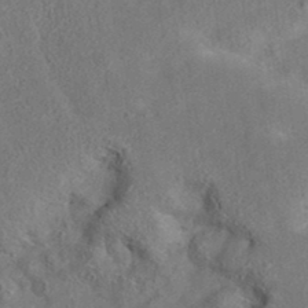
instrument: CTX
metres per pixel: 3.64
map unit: eAb
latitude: 35.4048
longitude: 111.4265
